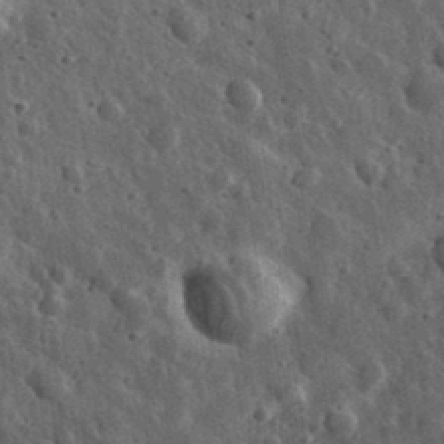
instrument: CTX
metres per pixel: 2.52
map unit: eHh
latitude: 33.6316
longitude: -79.7639
